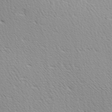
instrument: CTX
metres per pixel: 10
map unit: Ave
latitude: 10.2334
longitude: -107.2915
